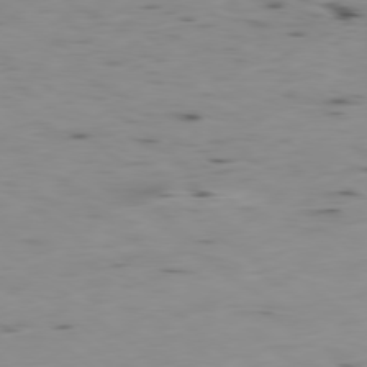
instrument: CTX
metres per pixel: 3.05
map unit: Hpe
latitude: -78.9730
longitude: 12.5385
